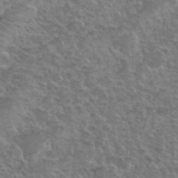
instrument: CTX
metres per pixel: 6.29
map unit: Hto
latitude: 35.1781
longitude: -51.4048
